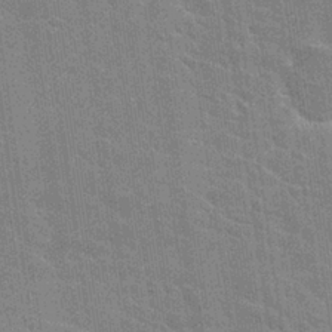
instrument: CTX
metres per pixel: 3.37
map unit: Hto
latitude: 25.9528
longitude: -43.4615
